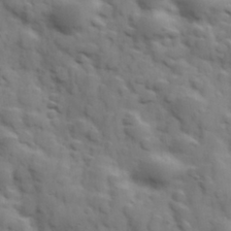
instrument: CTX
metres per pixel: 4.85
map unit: Hve
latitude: 31.4805
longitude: 150.5196
